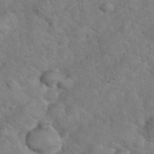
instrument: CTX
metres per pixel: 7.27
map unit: eHh
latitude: 37.1214
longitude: -64.7057
